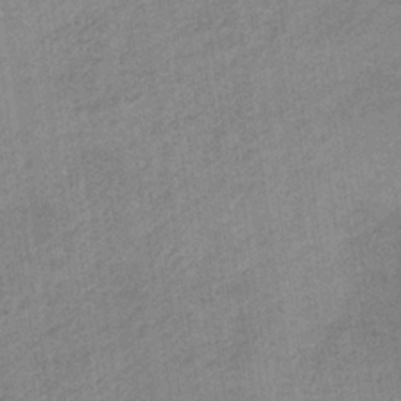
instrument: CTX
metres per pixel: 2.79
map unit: HNb
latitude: -33.5210
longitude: 62.6707
